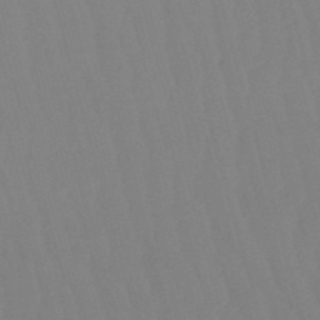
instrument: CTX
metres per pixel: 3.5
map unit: eHb
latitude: -50.7463
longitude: 75.8234
